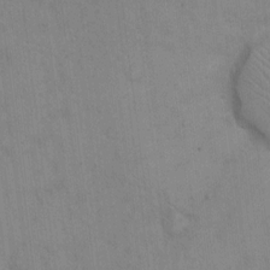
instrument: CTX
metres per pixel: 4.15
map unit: Hto
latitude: 12.4223
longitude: -61.0647
